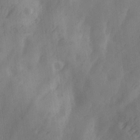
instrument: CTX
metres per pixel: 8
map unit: Ave
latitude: 18.6679
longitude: -131.5749
